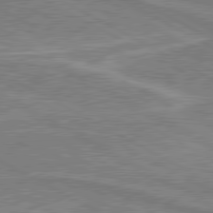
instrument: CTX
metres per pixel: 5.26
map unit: lApd
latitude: 80.4790
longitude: 141.6533
